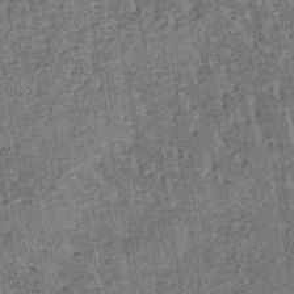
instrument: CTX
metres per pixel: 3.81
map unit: lHb
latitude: -38.6707
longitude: 64.2173
